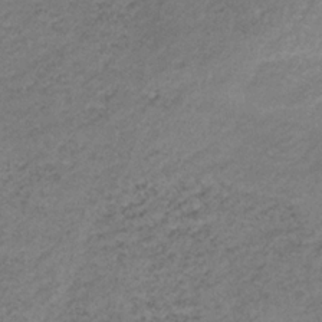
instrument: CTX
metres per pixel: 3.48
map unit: HNb
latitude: -33.7289
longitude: 62.8408
